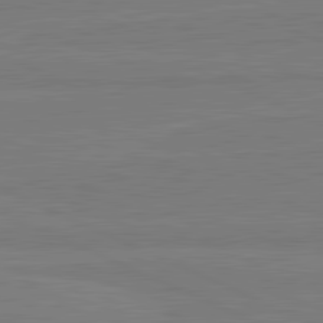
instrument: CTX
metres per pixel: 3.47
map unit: lApd
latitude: 81.8961
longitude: -177.5371
